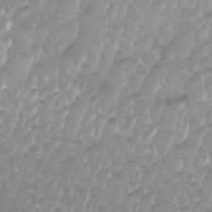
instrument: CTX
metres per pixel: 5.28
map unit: Htu
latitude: -9.7478
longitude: -75.3293
